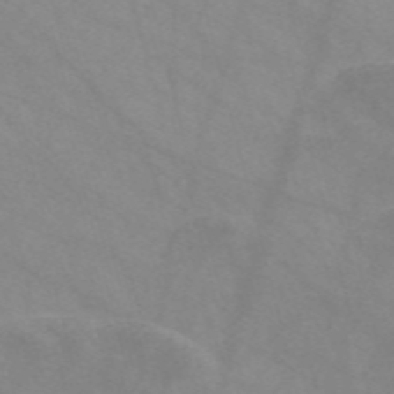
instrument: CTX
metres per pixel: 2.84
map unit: Nve
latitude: -57.7477
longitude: 58.5951
